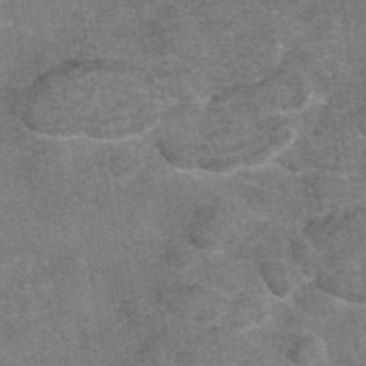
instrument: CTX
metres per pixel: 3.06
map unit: eAb
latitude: 47.0837
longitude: 102.9542
